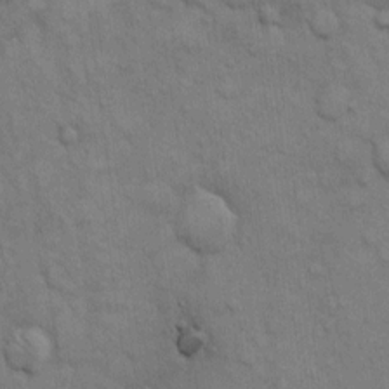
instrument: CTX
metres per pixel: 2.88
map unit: Hto
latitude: 13.5560
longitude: -60.7813
